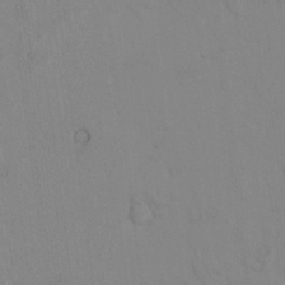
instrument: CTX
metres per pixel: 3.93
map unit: lAvf
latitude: 8.2145
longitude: 169.3320
